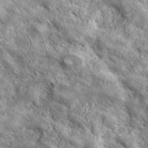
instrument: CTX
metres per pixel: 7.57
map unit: ANa
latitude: 43.0647
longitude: -88.2523
